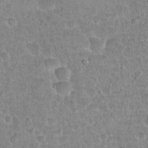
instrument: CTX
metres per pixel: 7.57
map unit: Hto
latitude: 21.6127
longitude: -48.1011
